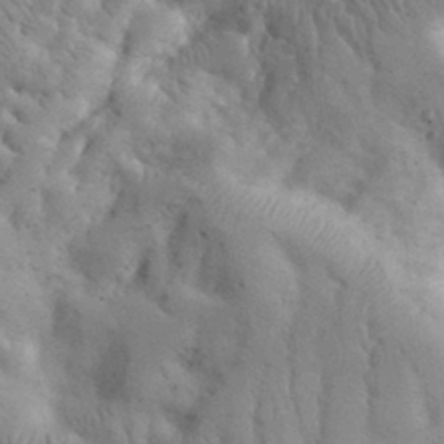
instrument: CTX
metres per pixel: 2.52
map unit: eHh
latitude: 32.1956
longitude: -68.8380
